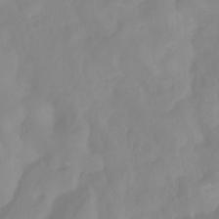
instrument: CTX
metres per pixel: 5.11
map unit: Nhu
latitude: -13.8989
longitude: -58.8569
